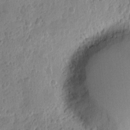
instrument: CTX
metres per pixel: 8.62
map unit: eHh
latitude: 10.1767
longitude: -73.8017
